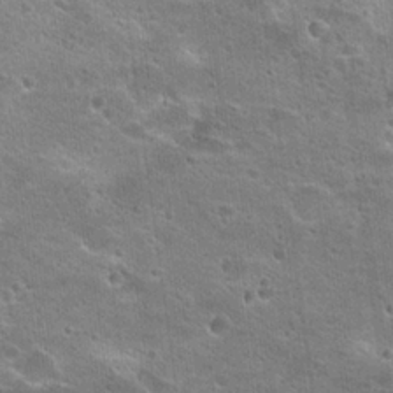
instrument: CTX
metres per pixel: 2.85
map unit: Hto
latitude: 23.0836
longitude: -43.1592
